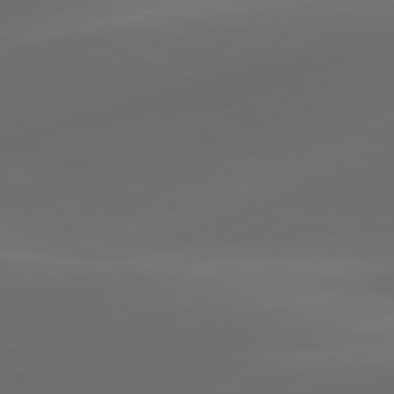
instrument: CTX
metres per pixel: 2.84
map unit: lApd
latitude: 80.9325
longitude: -82.7624
